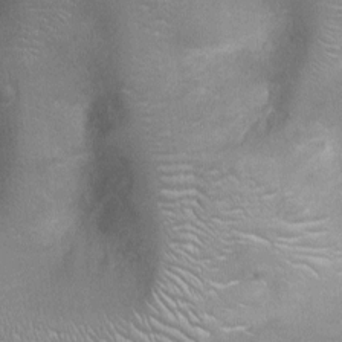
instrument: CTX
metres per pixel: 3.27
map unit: Ht
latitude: -3.1620
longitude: -15.9717
